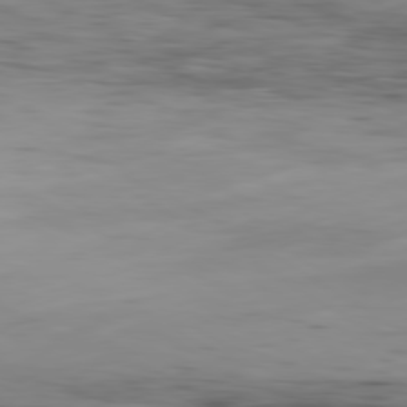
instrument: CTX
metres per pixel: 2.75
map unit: Hpe
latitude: -80.4440
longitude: 17.9178
